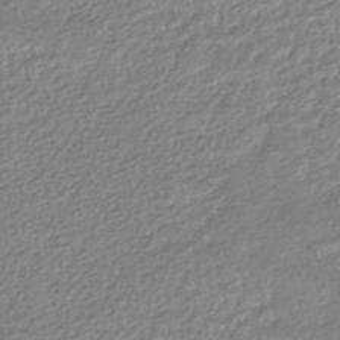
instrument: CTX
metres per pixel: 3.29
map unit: HNhu
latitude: -46.5762
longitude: 102.6141
